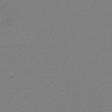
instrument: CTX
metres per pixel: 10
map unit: lHb
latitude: -46.1228
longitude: 68.1227
